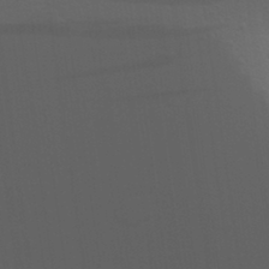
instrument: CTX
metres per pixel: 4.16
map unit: Aa
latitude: 29.3293
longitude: -139.1781
